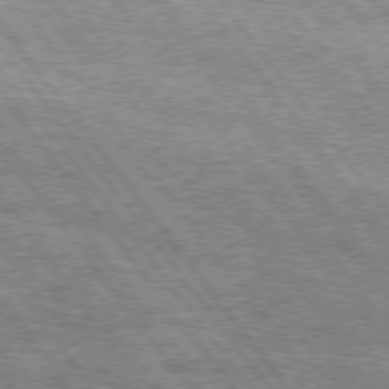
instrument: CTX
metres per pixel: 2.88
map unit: Hpe
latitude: 75.2348
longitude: -156.2333
